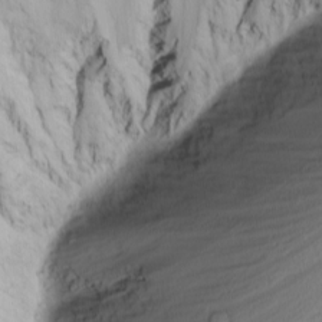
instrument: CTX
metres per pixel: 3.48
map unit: Nhu
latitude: -4.9919
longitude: -85.9339
